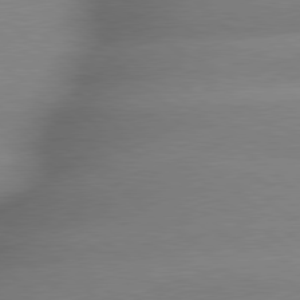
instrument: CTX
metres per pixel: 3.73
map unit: lApd
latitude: 79.4049
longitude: -163.4616
